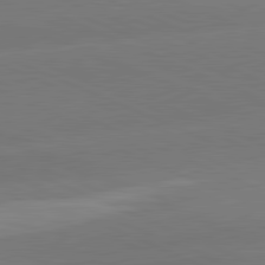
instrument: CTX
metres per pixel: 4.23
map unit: lApd
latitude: 81.6694
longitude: -155.8772
